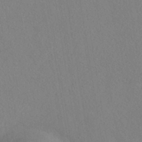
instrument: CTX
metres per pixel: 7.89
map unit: HNhu
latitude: -39.6911
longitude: 101.1998
